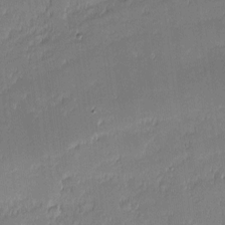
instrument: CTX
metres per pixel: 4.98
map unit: eHh
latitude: -2.2172
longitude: -83.6693
